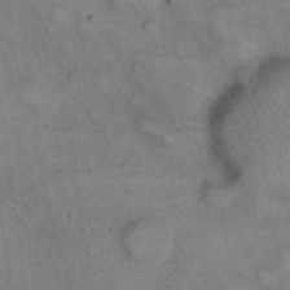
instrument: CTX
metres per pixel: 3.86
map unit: eHh
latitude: 22.0255
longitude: -61.2348
